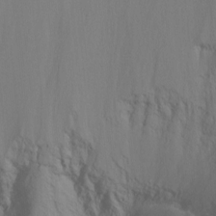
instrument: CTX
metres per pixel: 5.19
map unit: Nhu
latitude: -12.2551
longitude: -67.2914
